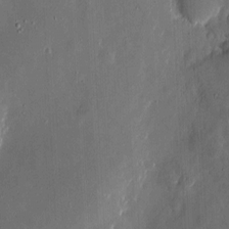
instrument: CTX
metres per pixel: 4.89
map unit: eHh
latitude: 5.6505
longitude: -68.8002
